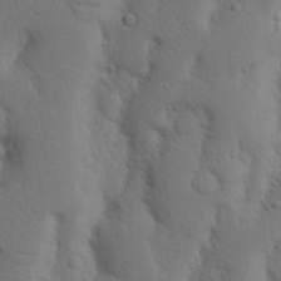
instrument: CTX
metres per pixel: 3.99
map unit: Nhu
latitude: 19.4426
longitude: -75.6127
